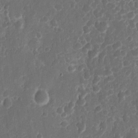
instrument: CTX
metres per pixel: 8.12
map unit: eHh
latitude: 11.2726
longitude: -72.4412
